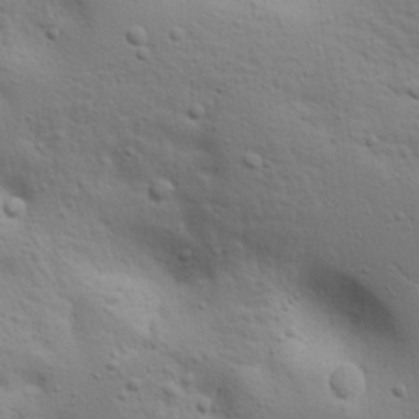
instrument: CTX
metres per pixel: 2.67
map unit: Ave
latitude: 17.3860
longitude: -139.0647
